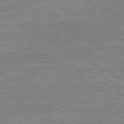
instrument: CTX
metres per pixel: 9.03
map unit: Ap
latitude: -80.2362
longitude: -83.5560
